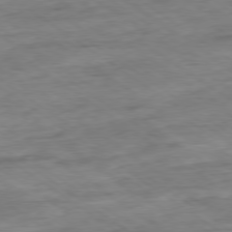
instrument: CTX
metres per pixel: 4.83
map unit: Hpe
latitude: -78.9352
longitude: -17.0270
